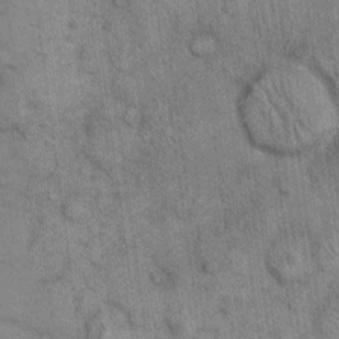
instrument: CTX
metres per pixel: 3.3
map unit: eHh
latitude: 15.8206
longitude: -66.1577
